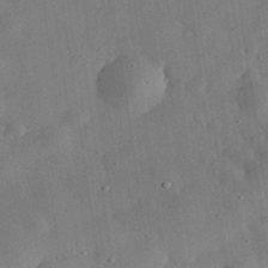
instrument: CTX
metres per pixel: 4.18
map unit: eHh
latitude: 32.6113
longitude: -75.7261
